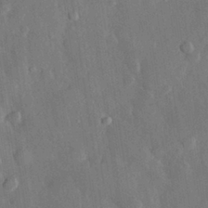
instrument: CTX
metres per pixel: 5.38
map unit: eHh
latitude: 30.4034
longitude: -78.5357
